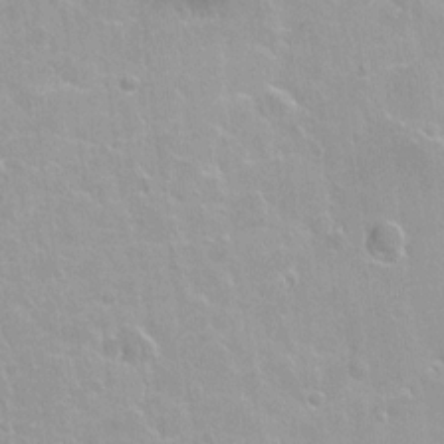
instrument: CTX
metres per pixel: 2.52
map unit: Hto
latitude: 2.6301
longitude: -32.6679
